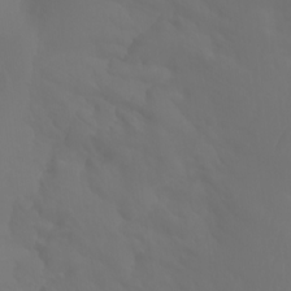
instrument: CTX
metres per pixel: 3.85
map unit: Aa
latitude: -11.4265
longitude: -68.3278
